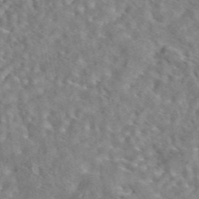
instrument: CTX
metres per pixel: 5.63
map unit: eAb
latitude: 44.1766
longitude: 110.7085
